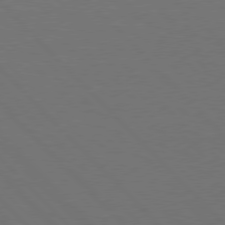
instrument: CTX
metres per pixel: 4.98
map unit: Hpe
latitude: 77.7260
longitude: -163.5749
